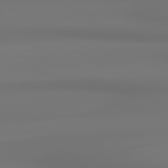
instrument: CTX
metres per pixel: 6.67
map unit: lApd
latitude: 79.0270
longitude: -137.0459
